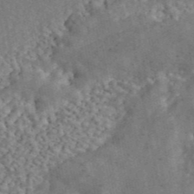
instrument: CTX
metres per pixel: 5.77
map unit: ANa
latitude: 44.9136
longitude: 46.7841
